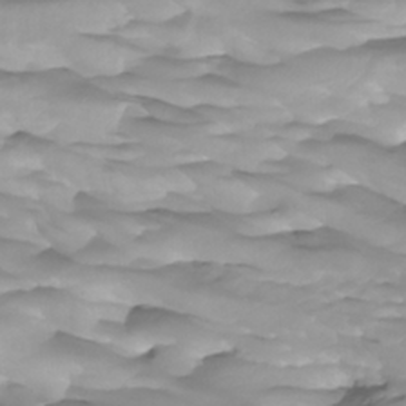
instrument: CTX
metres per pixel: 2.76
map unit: Htu
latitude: -5.0675
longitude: -77.0647
